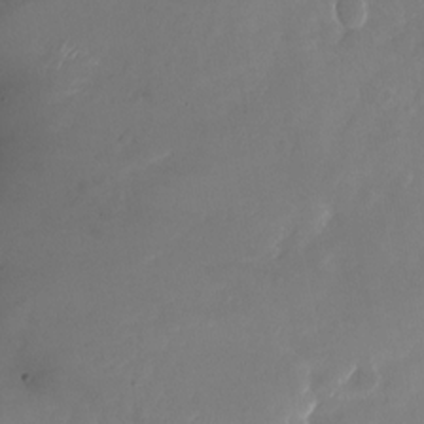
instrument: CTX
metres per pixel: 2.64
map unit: Nhu
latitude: -23.4077
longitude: -73.3293
